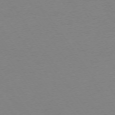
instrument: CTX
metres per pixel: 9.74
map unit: Ap
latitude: -73.8044
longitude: -72.8191
